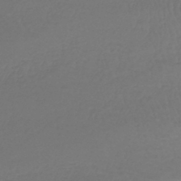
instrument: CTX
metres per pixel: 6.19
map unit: lHb
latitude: -41.9745
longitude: 65.5966
